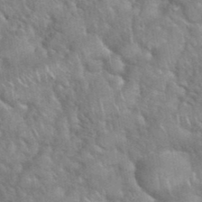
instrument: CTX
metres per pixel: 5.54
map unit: eHh
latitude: 39.2915
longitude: -58.1389
